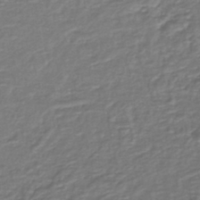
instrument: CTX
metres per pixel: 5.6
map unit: lHb
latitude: -39.2376
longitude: 58.7085
